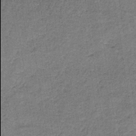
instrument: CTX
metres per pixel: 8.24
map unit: HNb
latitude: -34.8786
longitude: 54.0094
